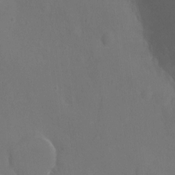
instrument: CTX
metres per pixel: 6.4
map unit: Ht
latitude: 0.8758
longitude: -34.0444
